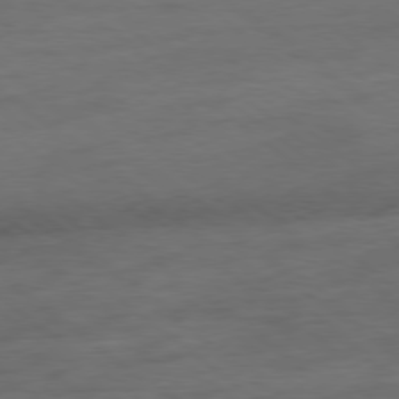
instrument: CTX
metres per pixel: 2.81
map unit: Hpe
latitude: -79.0486
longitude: -19.8394
